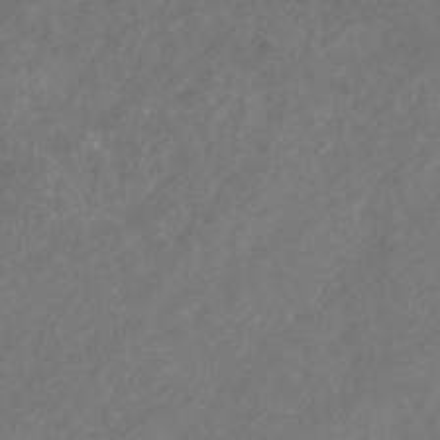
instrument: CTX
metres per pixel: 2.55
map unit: eHb
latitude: -31.2376
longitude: 70.5952
